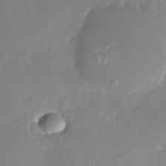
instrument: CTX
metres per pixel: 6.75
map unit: Nhu
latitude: -26.8408
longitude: -73.6316
